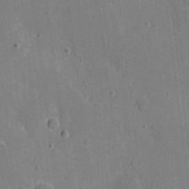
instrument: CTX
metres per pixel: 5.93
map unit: eHh
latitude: 5.3104
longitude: -67.0458
